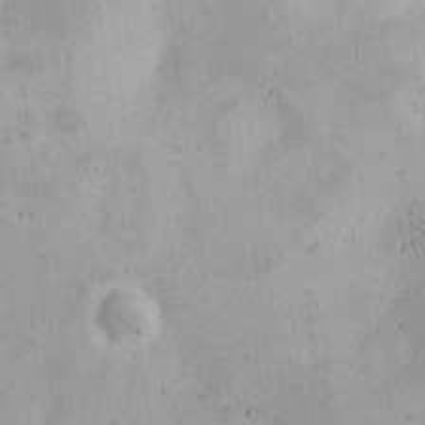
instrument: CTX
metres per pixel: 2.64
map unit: HNhu
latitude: 6.8758
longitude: 7.0486
